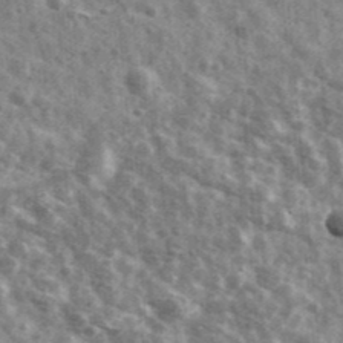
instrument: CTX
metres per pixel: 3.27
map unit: Ave
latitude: 41.8961
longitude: -106.8758
